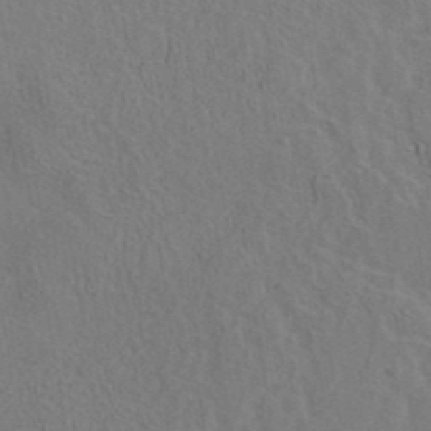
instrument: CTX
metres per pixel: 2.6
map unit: ANa
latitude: 40.4978
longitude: 29.3321
